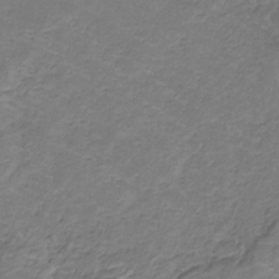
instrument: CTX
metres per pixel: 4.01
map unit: eHb
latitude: -32.1795
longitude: 67.4832
